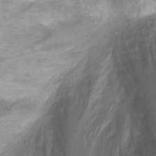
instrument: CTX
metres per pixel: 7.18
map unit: Ht
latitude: 2.3656
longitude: -34.1200
